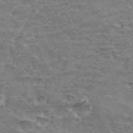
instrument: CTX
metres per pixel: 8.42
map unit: Hto
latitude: 34.1011
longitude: -45.0647
